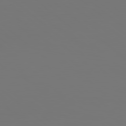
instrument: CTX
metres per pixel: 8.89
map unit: Hpe
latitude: 78.7624
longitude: 177.9556
